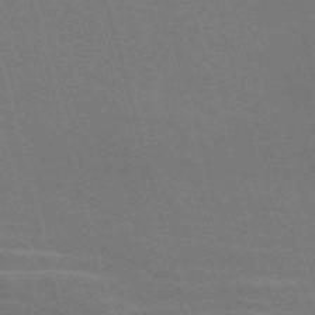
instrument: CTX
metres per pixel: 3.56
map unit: Nve
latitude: -58.3684
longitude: 62.5951
